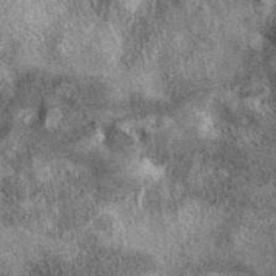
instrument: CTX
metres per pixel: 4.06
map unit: eAb
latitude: 39.6883
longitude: 106.9164
